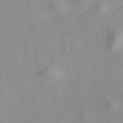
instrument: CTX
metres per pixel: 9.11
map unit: eAb
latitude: 40.4978
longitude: 106.4251
